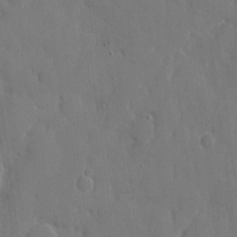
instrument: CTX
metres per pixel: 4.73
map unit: eHh
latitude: 7.3860
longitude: -68.5168
